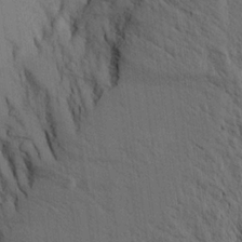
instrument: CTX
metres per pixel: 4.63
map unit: Aa
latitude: 20.7247
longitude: -144.3845
